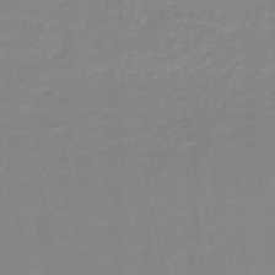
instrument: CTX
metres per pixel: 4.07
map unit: lHb
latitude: -44.0850
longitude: 55.9745
